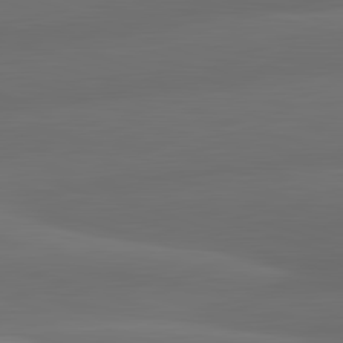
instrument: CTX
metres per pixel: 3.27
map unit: lApd
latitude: 83.1214
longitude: -132.1011
